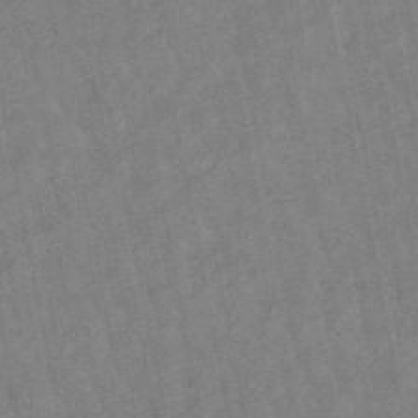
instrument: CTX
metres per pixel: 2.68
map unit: lHb
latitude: -48.2740
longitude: 80.2173
